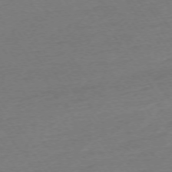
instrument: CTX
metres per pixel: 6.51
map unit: Ap
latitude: -74.2173
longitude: -83.5749
